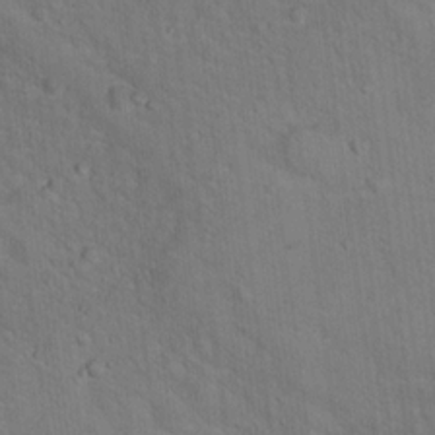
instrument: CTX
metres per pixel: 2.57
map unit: Hto
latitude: 15.9906
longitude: -36.8002
